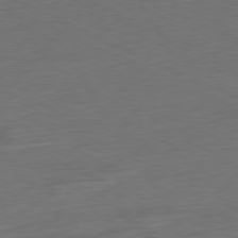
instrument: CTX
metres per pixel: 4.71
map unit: Ap
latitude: -80.1228
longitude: -92.7246
